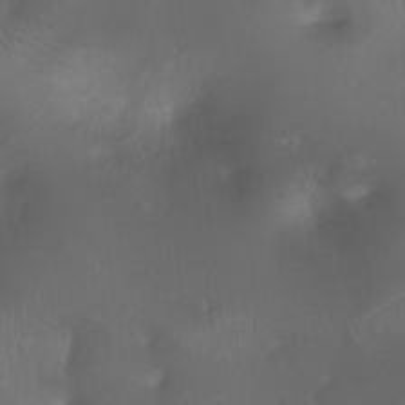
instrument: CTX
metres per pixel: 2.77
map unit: Ht
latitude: 1.5749
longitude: -21.6883
